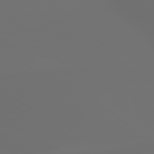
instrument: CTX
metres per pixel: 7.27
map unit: lApd
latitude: 79.8395
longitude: 176.6896
